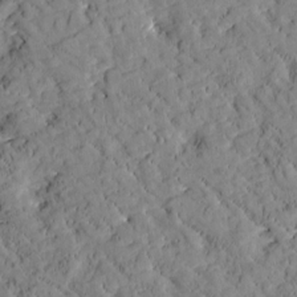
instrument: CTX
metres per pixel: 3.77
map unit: Htu
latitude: -2.6896
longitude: 174.5384
